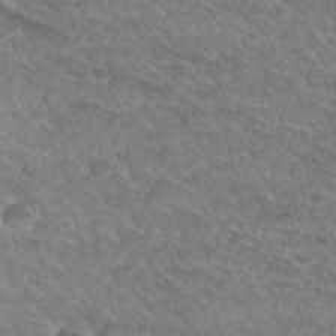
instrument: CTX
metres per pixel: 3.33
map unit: Hto
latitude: 32.1767
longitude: -48.7813
